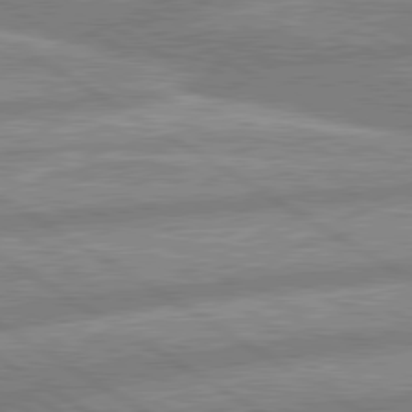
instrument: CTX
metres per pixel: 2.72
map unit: lApd
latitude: 80.2711
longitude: -164.9514
